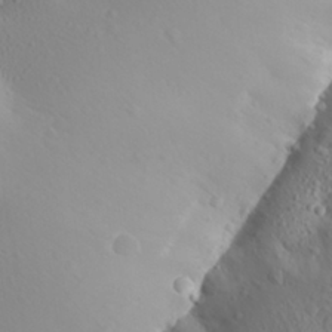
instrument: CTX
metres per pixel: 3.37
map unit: Aa
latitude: 27.2348
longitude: -144.7435
